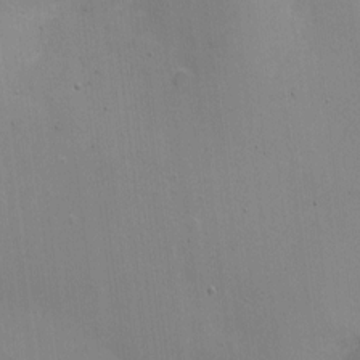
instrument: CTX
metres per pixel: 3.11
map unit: Nhu
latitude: 2.0444
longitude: -16.8002
